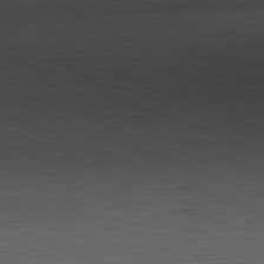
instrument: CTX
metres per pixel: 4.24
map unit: Hpe
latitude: -82.2172
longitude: 14.8597
